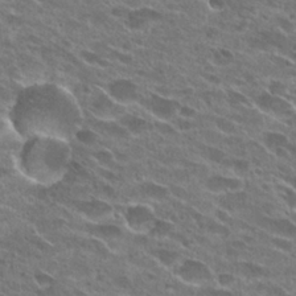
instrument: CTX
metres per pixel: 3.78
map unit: Hto
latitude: 24.7246
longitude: -42.0255
